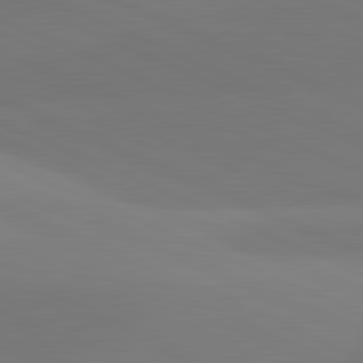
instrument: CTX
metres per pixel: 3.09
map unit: lApd
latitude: 81.7639
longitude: 144.5385
